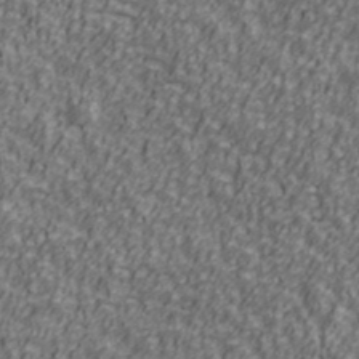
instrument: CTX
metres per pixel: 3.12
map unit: Ave
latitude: 41.5749
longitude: -113.1970
